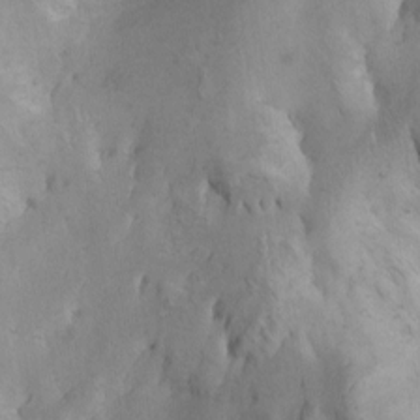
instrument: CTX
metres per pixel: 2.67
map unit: Aa
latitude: -3.5588
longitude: -73.7450
